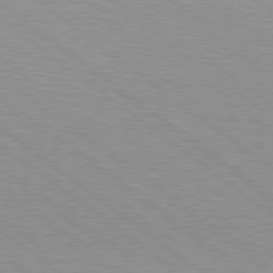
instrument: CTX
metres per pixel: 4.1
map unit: Hpe
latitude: 78.5357
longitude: -168.2334
